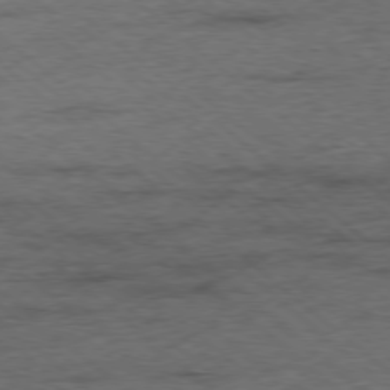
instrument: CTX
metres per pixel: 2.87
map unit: Ap
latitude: -78.5195
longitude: -50.3278
